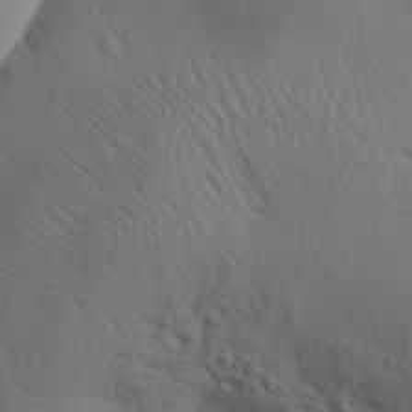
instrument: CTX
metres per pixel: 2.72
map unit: Aa
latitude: 30.0255
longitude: -133.4238
